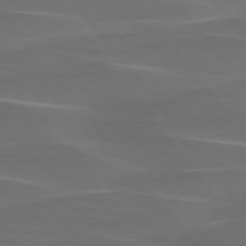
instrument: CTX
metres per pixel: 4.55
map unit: lApd
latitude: 75.7450
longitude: -79.7261
